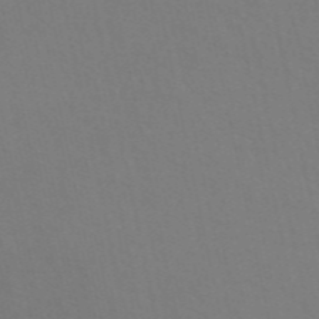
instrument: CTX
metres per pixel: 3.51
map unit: ANa
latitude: 49.0081
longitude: -76.2522
